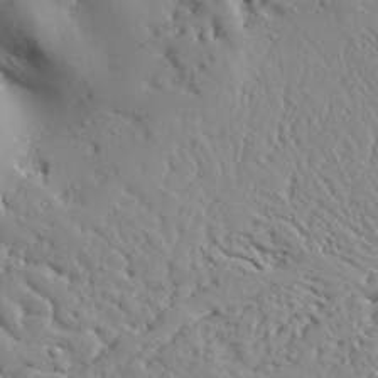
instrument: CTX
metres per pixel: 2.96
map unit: Aa
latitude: 31.9339
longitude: -132.8002
